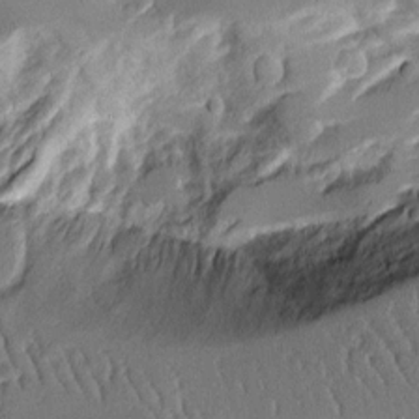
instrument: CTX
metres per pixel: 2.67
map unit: Aa
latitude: 12.1767
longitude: -126.0633
